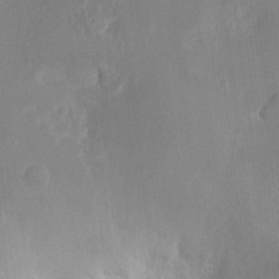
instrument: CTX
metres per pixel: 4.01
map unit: HNhu
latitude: 7.7639
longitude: -5.2159
